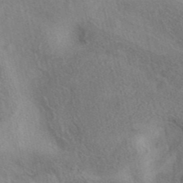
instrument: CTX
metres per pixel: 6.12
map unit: eAb
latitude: 40.7057
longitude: 109.4265
